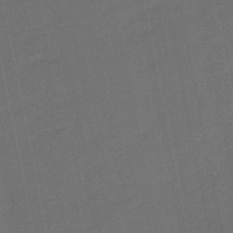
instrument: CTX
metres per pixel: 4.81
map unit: eHb
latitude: -47.9367
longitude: 87.4077
